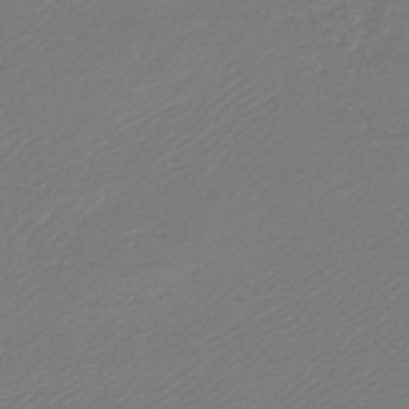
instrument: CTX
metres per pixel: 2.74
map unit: lHb
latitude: -45.7289
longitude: 60.1984
